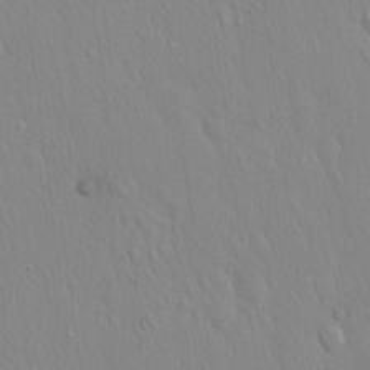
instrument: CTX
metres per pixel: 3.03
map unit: Hto
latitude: 17.5938
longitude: -57.7071
